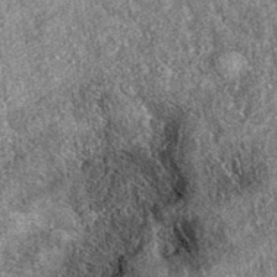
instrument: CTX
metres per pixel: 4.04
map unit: eAb
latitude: 38.5546
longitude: 108.9920
